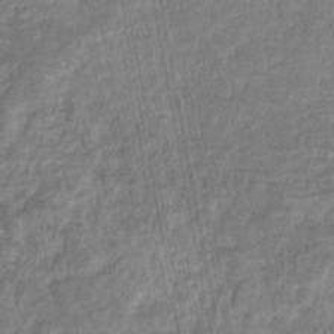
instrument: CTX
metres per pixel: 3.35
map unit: eHb
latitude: -33.3132
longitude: 75.8612
